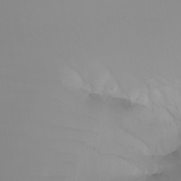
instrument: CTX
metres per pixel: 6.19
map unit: Nhu
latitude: -5.4454
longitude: -91.7261
